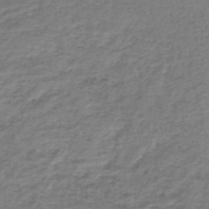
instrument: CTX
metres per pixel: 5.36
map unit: lHb
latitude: -43.7855
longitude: 73.0864
